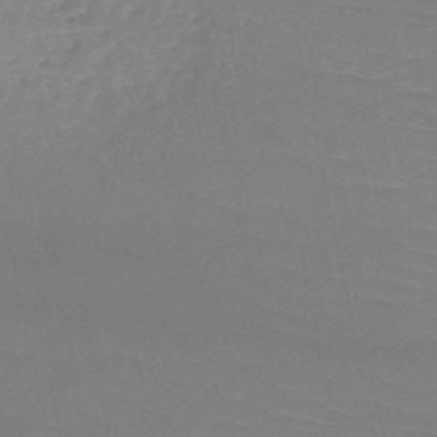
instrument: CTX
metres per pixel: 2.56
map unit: HNb
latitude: -49.8423
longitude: -43.4615
